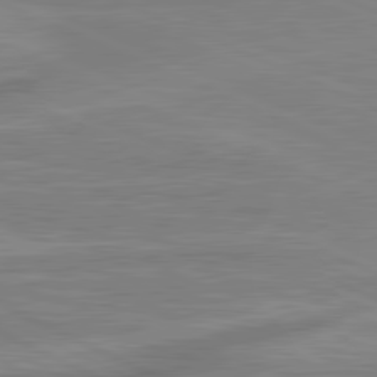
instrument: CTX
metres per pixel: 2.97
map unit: lApd
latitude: 81.4804
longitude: -174.0255
